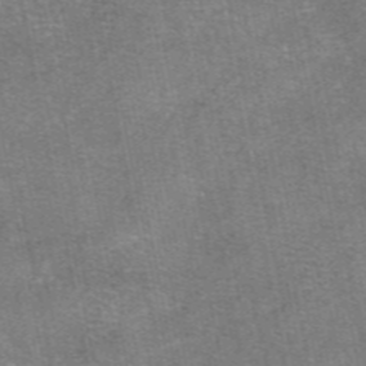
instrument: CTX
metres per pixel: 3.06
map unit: eAb
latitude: 47.5749
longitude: 103.8233
